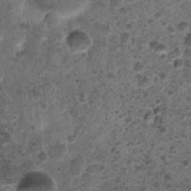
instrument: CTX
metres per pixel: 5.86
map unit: Nhu
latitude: 3.6883
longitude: -14.8002
